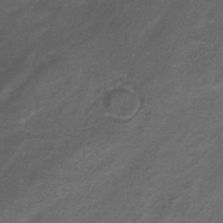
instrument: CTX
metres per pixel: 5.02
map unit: HNb
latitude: -37.4832
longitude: 51.2754
